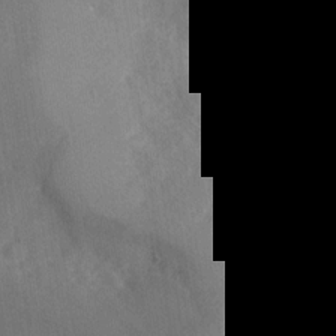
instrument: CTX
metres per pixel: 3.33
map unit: Nhu
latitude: -27.6532
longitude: -57.9339
